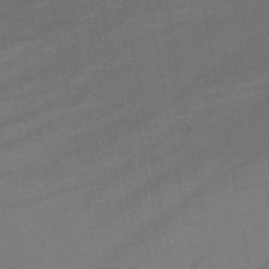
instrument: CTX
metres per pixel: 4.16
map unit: lHb
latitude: -46.6518
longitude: 71.8611
